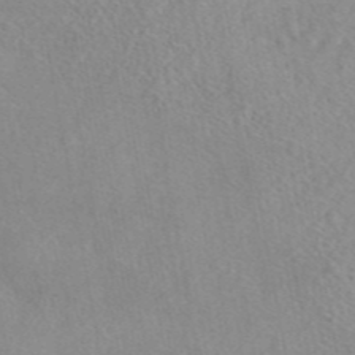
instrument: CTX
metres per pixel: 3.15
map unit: eAb
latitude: 44.8002
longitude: 115.3321
